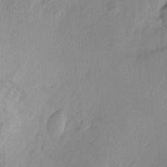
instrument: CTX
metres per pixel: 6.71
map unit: Ht
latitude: -14.6330
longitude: -42.1200
